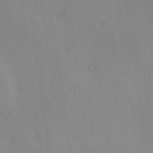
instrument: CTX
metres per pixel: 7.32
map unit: Nve
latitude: -9.0108
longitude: 173.9367
